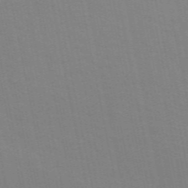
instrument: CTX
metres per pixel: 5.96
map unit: ANa
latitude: 49.5182
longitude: -74.2334
